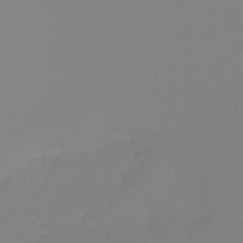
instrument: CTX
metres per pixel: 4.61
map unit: Ht
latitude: -14.0094
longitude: -51.4237
